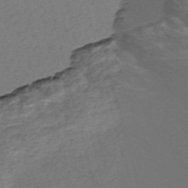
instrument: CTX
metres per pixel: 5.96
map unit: Nve
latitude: -56.8030
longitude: 53.9367
